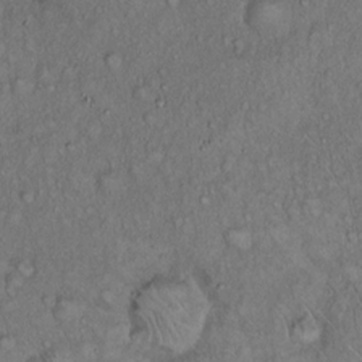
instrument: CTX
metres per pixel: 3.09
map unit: Hto
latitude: 15.3482
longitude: -57.1592
